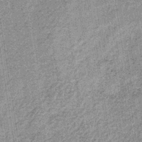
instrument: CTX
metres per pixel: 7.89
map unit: lHb
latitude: -36.9919
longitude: 64.0094
